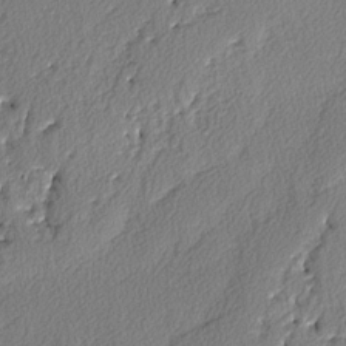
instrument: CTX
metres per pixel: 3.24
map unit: lAvf
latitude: -3.4643
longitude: -107.9717
